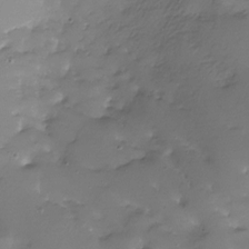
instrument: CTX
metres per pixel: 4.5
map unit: Nhu
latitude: -28.0283
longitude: -59.8394
